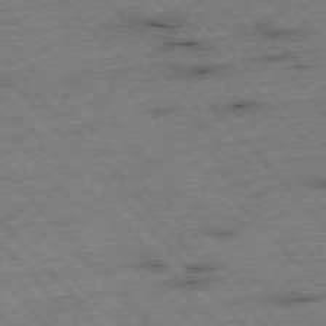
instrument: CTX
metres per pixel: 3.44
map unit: Hpe
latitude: -76.5007
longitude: -16.1200
